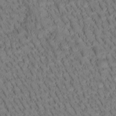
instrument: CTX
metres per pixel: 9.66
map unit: Htu
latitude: -3.5777
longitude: 172.1228
